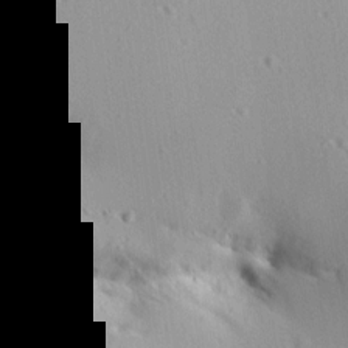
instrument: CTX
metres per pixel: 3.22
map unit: Aa
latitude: 13.0648
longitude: -142.2334
